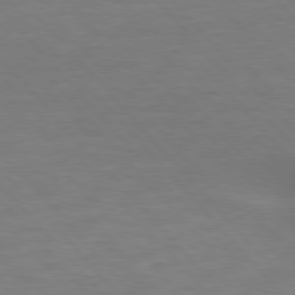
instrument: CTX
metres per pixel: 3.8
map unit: lApd
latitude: 76.6679
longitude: -58.8380
